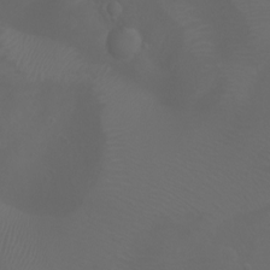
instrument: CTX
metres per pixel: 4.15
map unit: Aa
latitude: -5.2754
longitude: -72.1200
